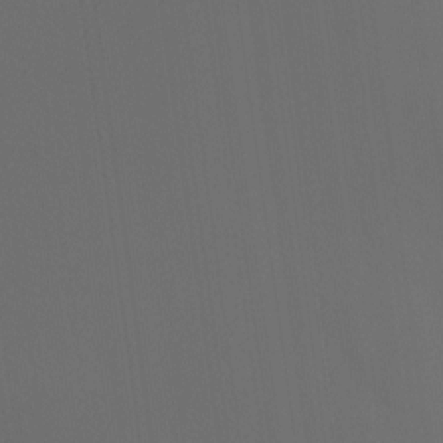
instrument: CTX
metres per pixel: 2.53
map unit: Ht
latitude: -15.6911
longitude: -42.1956
